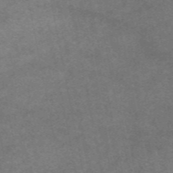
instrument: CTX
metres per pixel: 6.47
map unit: eAb
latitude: 47.7828
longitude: 125.0864
